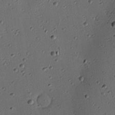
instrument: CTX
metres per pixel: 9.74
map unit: eHh
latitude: 23.2159
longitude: -91.6127
